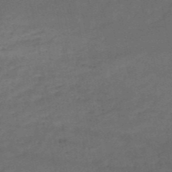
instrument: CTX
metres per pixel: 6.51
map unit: HNb
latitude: -51.4832
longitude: -39.3293
